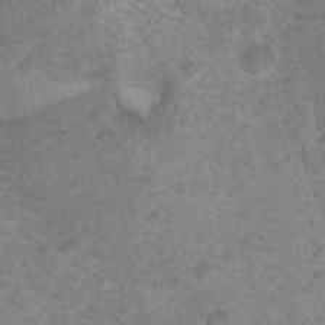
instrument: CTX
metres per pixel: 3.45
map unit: Nhu
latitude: 18.1200
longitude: -32.1767
